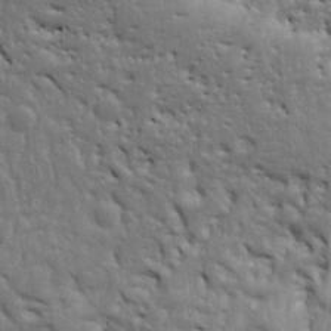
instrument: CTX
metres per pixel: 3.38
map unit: Ht
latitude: 9.5749
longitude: -76.5168
